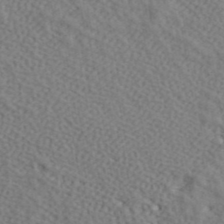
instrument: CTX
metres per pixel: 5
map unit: ANa
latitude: 42.1956
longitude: 55.9745
